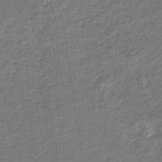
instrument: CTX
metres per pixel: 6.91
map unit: eHb
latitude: -36.4818
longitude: 77.4643
